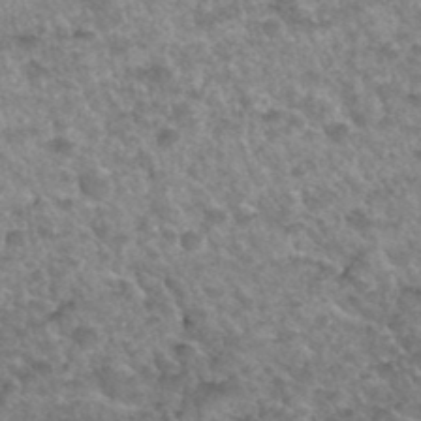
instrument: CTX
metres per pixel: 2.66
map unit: Hto
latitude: 36.1578
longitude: -50.0255
